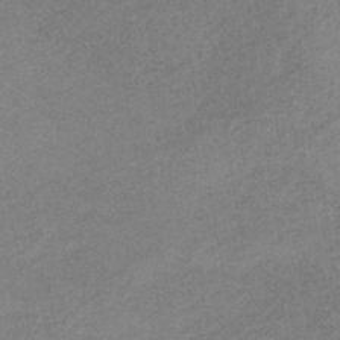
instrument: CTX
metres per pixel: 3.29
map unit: HNb
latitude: -32.2551
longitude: 61.9556
